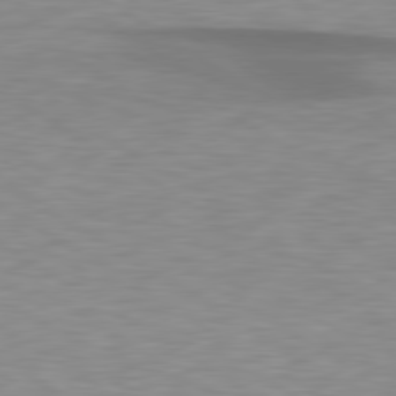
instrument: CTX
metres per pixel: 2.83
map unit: lApd
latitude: 79.4049
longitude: -88.4034
